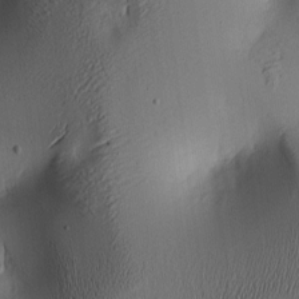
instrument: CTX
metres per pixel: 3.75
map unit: lAa
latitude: 5.8772
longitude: -113.6316
